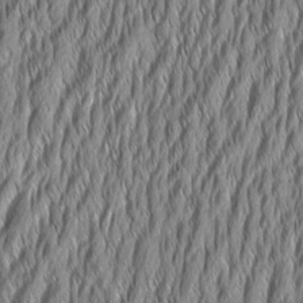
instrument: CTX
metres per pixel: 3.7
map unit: Aa
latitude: 7.4426
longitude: -130.5168
